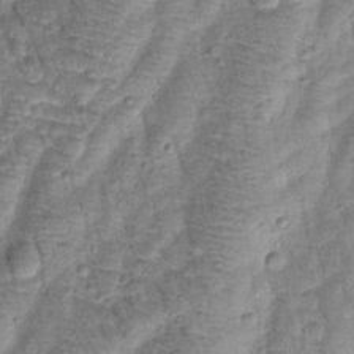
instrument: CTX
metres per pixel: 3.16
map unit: Htu
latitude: -0.4062
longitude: 173.2565
